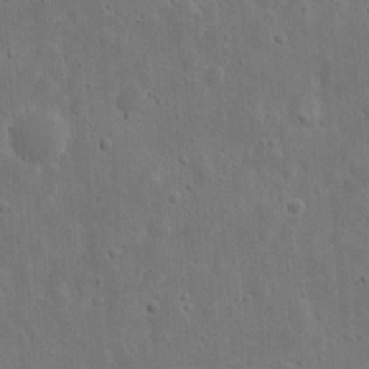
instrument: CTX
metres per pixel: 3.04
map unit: eHh
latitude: 10.1200
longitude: -72.8947
